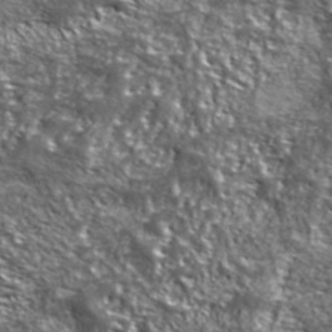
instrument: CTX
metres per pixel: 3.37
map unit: ANa
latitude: 39.8583
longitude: -90.8002
